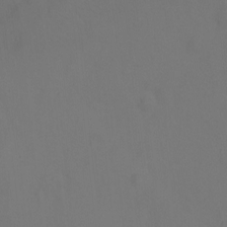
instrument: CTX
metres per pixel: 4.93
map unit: Hto
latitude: 0.4034
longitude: -34.1766
